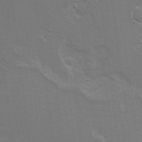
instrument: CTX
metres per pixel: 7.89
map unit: Hto
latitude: 8.7246
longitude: -31.4805
